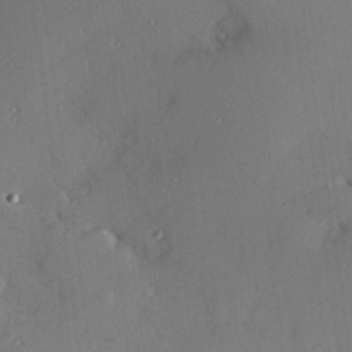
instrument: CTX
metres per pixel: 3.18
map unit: Hve
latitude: 26.5357
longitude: -90.9136
